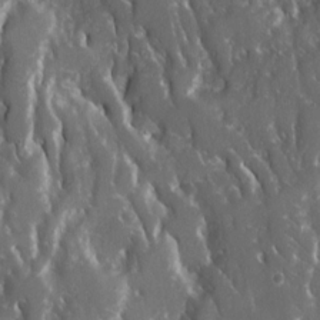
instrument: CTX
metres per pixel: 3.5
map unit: Ave
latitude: 15.8773
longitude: -131.1026
